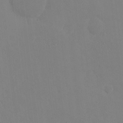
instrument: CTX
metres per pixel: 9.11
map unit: eHh
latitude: -3.5777
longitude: 19.6722
